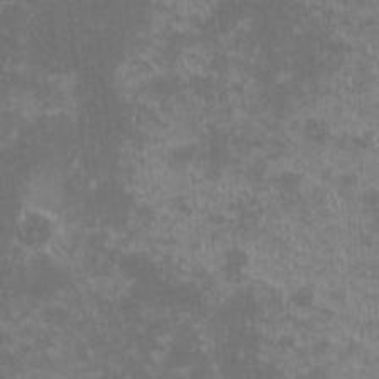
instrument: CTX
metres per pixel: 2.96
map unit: eHh
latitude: -1.2943
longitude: -85.4615
